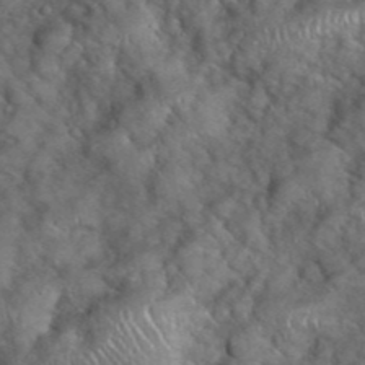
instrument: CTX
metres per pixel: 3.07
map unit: eHh
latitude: 39.4048
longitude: -56.5545
